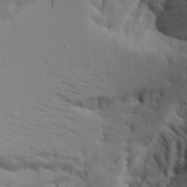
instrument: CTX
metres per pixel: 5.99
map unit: Aa
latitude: 17.7639
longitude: -125.7260
